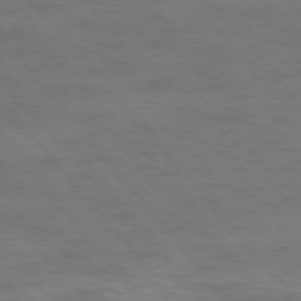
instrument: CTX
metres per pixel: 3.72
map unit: Ap
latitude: -76.4629
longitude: -62.1956
